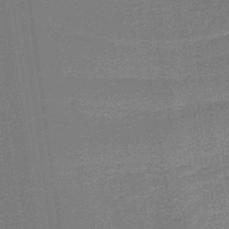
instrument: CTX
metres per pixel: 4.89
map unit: lHb
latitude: -35.7478
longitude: 59.8989
